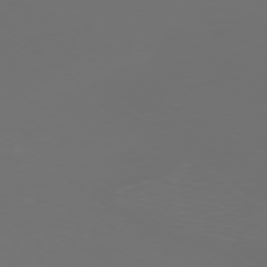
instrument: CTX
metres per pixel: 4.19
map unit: Ap
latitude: -77.4076
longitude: -80.6868
